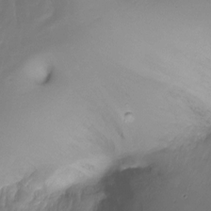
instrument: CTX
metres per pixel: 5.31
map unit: Ht
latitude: -17.6911
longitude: -44.9891
